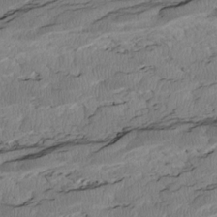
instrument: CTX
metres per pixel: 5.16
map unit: Htu
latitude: 3.1025
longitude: 149.5777
